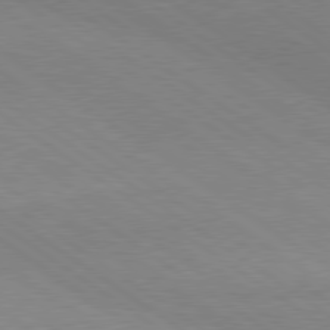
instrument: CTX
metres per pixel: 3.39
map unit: lApd
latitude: 79.4238
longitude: -177.8961
